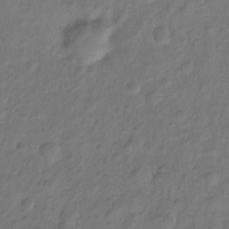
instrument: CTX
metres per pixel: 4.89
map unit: Hto
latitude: -7.7099
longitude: -39.4993
